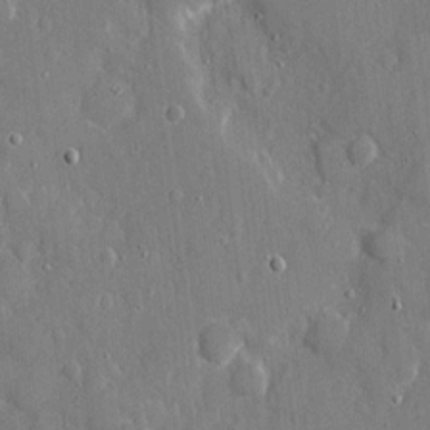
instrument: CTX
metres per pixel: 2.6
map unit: eHh
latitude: 8.5546
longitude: -69.5182
